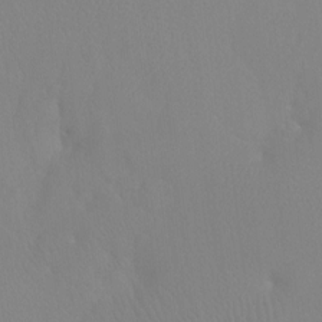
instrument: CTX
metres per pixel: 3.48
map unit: Ht
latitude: -8.1228
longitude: -33.9339
